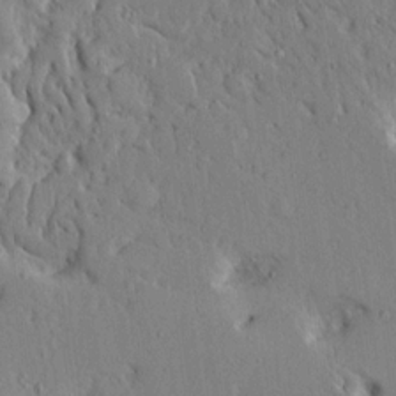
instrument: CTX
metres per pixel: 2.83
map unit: Ave
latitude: 14.9703
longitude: -139.8583
